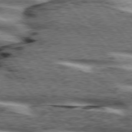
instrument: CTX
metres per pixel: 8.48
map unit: lApd
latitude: 75.9906
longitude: -82.1199
